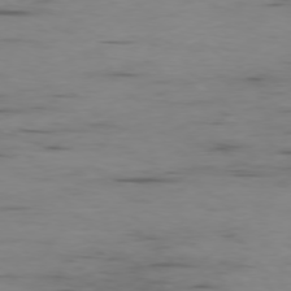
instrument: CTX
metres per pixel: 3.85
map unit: Ap
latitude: -77.5588
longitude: -81.9339
